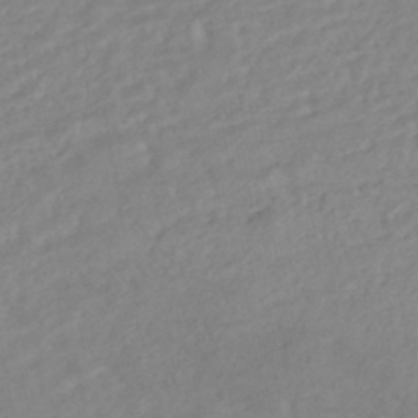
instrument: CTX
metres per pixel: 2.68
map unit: HNhu
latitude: -44.0661
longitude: 103.2376
